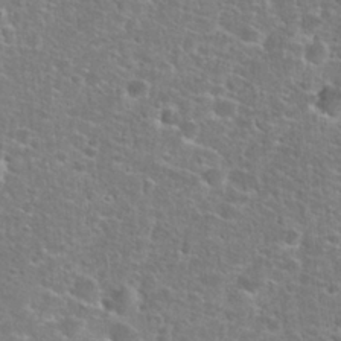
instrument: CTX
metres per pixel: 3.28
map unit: Hto
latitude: 25.5371
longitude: -48.9892
